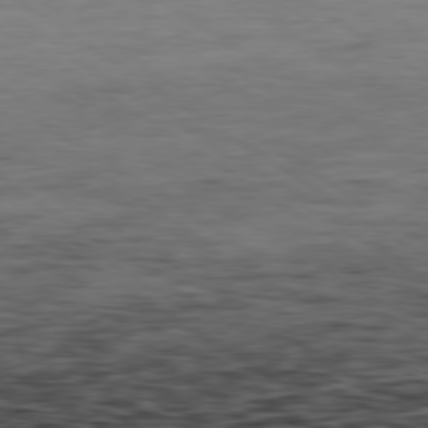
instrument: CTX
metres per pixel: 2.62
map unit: Hpe
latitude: -80.4440
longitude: 23.7856
